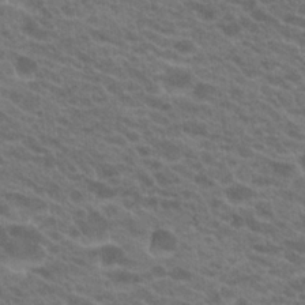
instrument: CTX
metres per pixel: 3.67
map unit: Hto
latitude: 22.5735
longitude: -37.7639
